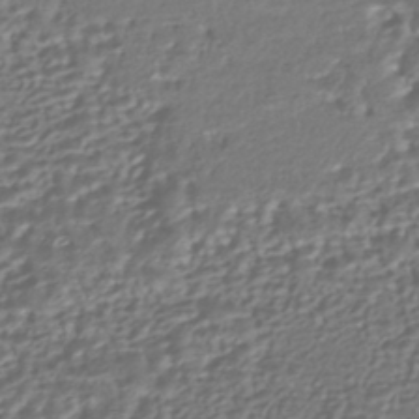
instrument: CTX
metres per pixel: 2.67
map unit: HNhu
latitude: -43.7477
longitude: 107.5966
